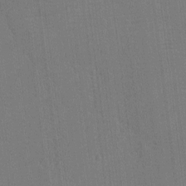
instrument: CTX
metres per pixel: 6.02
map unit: lHvf
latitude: -10.9920
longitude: -104.4034
